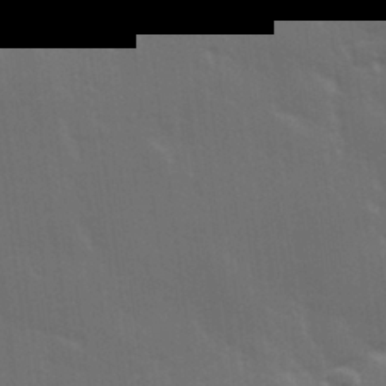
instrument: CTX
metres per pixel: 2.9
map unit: Hve
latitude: 27.3671
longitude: 146.5762
